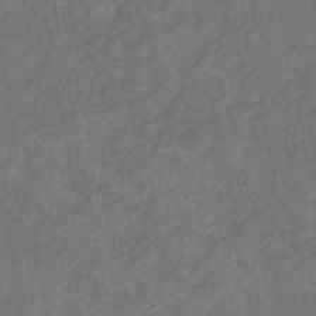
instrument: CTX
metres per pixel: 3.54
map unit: HNhu
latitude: -48.6141
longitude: 97.1998
